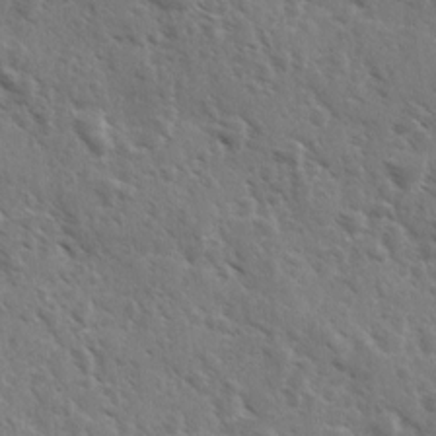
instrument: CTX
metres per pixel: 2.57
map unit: Ave
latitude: 10.8569
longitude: -103.2726
